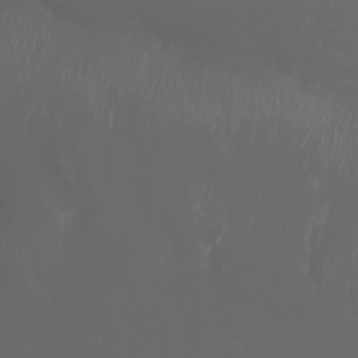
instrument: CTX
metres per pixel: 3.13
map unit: Nhu
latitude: -7.7288
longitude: -83.0080
